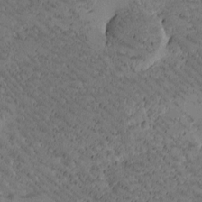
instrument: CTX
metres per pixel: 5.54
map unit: Htu
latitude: -2.5006
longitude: 176.1606
